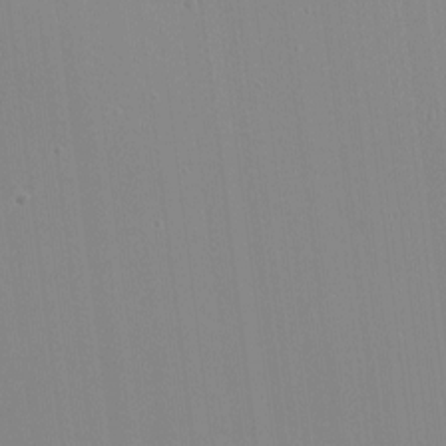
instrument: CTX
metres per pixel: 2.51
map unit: HNhu
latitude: -1.7289
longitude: -6.2145
